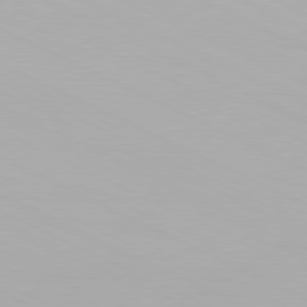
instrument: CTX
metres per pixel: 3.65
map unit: Hpe
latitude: -81.5777
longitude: 18.7274
